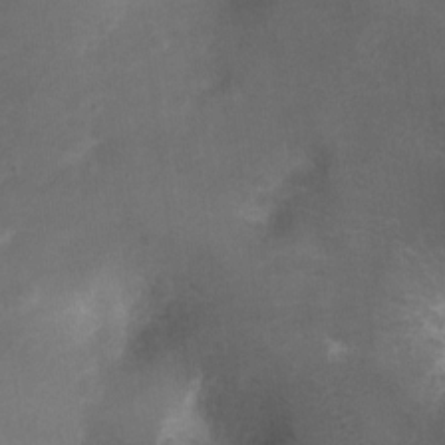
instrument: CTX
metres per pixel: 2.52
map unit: Ht
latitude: 4.8191
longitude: -30.2523
